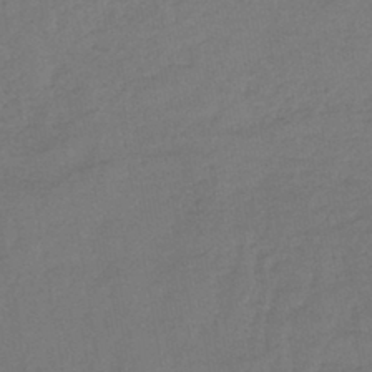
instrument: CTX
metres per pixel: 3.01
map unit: lHb
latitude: -43.2942
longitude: 73.5399
